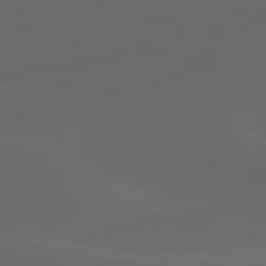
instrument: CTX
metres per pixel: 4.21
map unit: lApd
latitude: 80.1389
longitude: -90.5546
